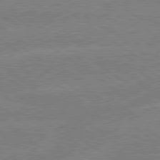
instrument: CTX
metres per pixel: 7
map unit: lApd
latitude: 79.2915
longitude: -132.4601
